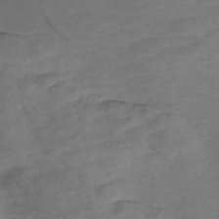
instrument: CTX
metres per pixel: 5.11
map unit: Nve
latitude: -57.8800
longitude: 54.1417
